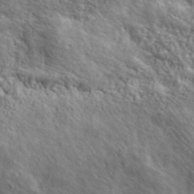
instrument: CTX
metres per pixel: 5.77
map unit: lHvf
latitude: 40.5923
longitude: -86.7813
